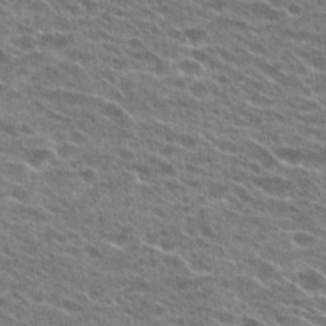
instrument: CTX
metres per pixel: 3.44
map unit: Hto
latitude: 24.7813
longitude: -42.3089
